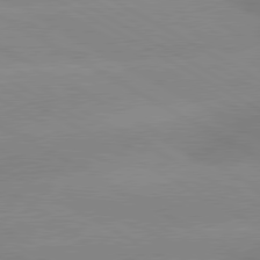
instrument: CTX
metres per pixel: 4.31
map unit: lApd
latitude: 80.1011
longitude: -147.2915
